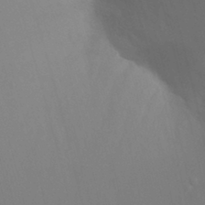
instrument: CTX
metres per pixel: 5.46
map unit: Nhu
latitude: 21.8395
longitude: -73.6316
